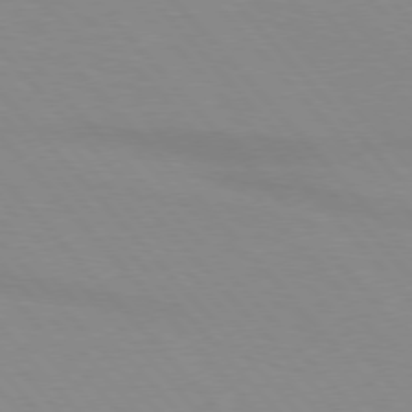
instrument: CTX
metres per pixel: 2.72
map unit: lApd
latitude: 76.0633
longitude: -84.6302
